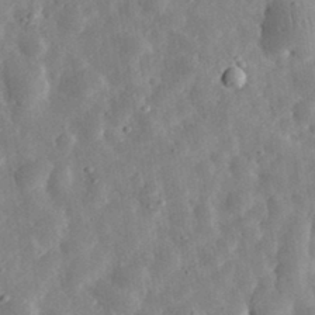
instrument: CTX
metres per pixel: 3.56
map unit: eHh
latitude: 32.9514
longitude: -78.5357
